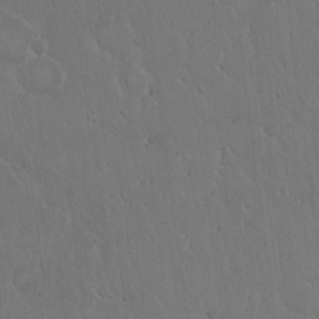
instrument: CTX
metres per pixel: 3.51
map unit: Hto
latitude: 18.0444
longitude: -59.9150
